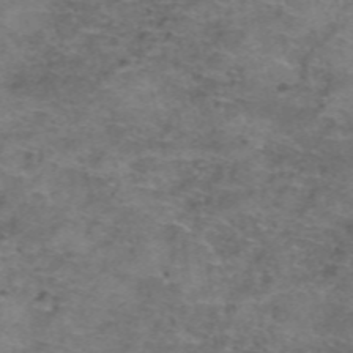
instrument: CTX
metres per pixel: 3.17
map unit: Hto
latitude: 39.0836
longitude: -41.4993
